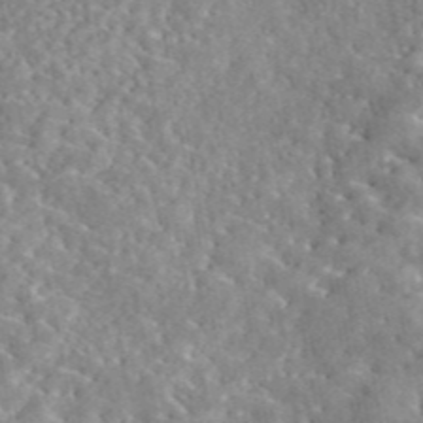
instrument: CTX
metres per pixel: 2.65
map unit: eAb
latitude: 45.2348
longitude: 129.0298
